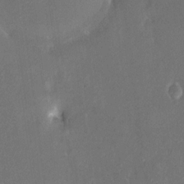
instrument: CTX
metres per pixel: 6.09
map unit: HNhu
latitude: 7.2726
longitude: 3.1620
